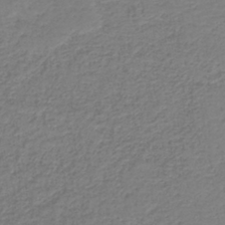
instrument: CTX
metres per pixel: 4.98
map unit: HNb
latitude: -38.8786
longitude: 50.0472
